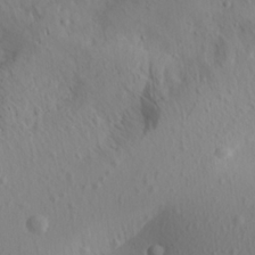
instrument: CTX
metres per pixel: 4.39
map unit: Aa
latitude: 18.8380
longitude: -144.2333
